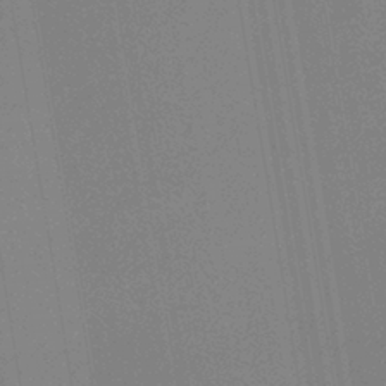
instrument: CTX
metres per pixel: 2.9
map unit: lHb
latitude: -41.7100
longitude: 78.0283
